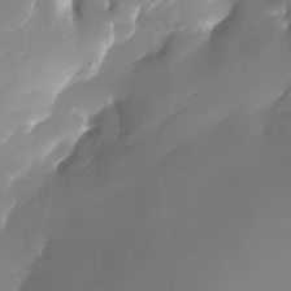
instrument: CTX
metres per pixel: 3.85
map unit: Nhu
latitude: -24.3117
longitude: -71.6127
